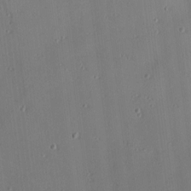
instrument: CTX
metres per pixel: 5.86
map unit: Nhu
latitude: 0.2333
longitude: -77.4804
